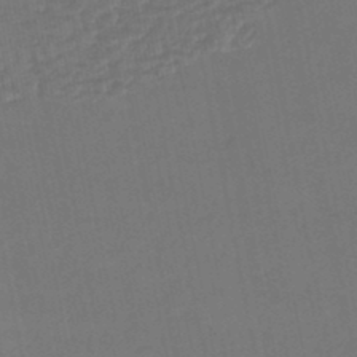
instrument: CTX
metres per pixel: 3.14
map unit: lHb
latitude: -45.6911
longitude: 61.0486
